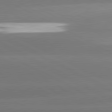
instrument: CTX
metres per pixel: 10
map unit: lApd
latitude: 80.8947
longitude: -147.6883
